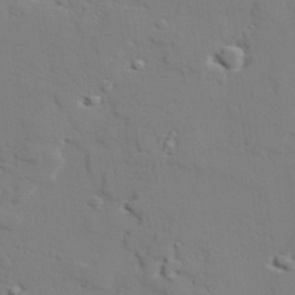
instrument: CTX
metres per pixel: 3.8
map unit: lAvf
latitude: 28.2522
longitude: -108.6490
